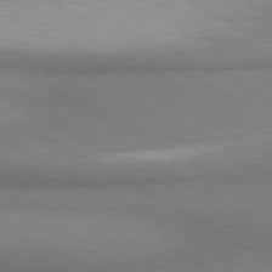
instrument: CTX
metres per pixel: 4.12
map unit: lApd
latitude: 80.7246
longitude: 163.4076
